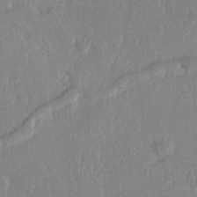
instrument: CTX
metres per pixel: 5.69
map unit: Hve
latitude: 25.2348
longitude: 144.1795
